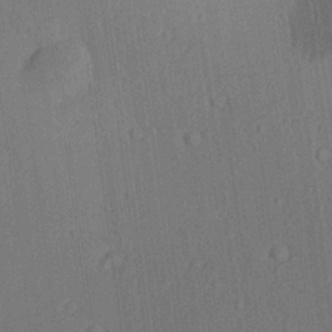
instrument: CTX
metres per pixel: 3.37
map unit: Ave
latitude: 21.0648
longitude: -139.2159
